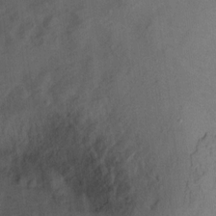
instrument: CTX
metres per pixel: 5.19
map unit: Hto
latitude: 6.9325
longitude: -37.9906
